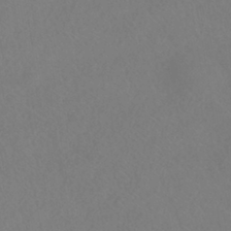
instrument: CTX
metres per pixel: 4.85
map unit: HNhu
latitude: -41.3887
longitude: 97.3699
